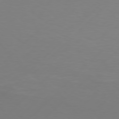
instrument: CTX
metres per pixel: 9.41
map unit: Hpe
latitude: 76.6490
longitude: -127.1025
